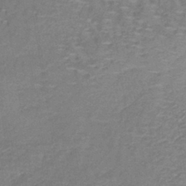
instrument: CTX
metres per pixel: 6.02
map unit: lHb
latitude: -39.3132
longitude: 60.0094
